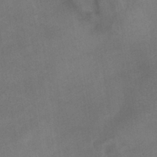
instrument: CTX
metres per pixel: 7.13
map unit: HNhu
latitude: -39.9556
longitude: 96.2173
